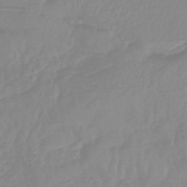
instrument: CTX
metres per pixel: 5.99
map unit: lHb
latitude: -44.1417
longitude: 78.1228
